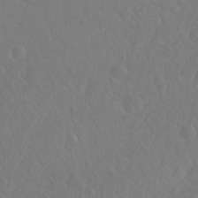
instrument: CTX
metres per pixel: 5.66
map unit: Hto
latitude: -8.1417
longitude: -46.0822
